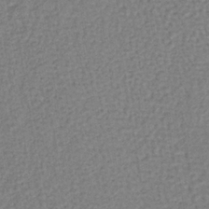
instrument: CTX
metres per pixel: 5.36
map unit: lHb
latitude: -38.2362
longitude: 63.1809
